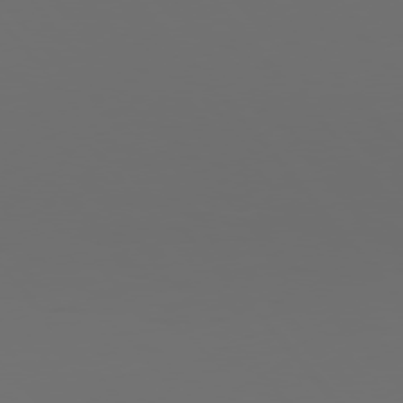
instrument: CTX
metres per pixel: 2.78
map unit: Hpe
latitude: 76.3467
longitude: -139.2537
